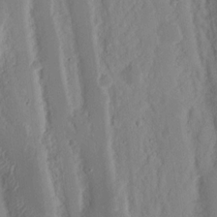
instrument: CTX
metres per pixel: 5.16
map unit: Nhu
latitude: 16.1767
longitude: -73.7450
